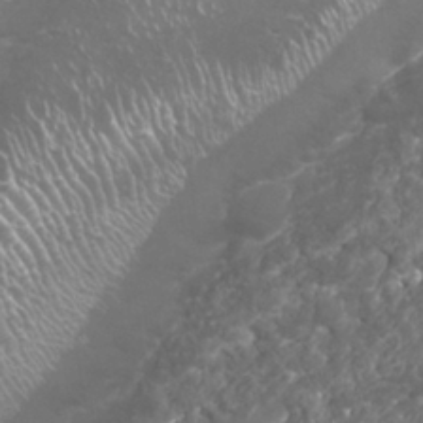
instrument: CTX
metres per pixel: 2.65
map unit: Nhu
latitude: 26.7813
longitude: -60.9324
